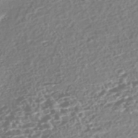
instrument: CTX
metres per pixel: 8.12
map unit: Nhe
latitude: -46.8597
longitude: -172.8191
